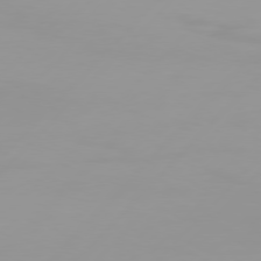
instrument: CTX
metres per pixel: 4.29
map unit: Hpe
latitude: 77.0458
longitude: -138.9892
